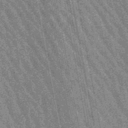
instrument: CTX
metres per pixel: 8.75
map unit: lHb
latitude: -48.4818
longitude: 73.9178
